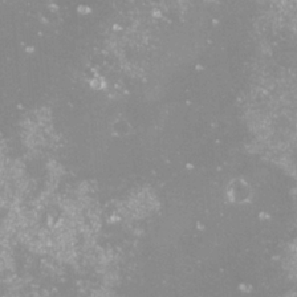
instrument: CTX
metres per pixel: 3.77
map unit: Nve
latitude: -18.1984
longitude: -59.3293
